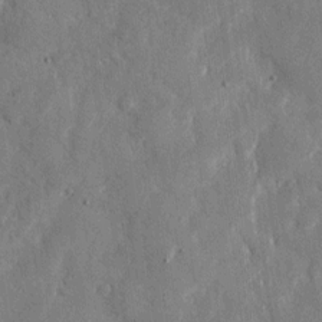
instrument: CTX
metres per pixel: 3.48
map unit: eHh
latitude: 10.9703
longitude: -67.7071
